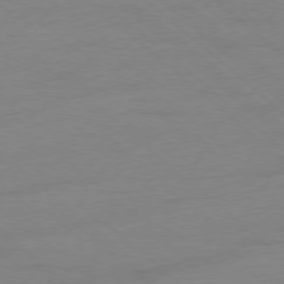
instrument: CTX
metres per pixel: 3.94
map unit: Ap
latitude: -78.3495
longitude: -55.4993
